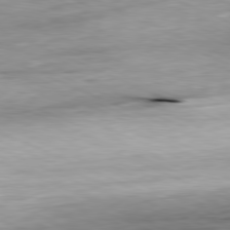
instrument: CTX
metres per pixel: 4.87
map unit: Ap
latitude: -81.4833
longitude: -86.7624
